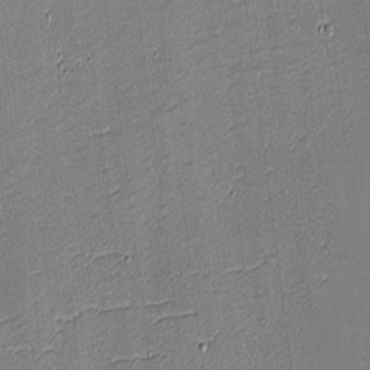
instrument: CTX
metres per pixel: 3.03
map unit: eHh
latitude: -4.0850
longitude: -82.7624
